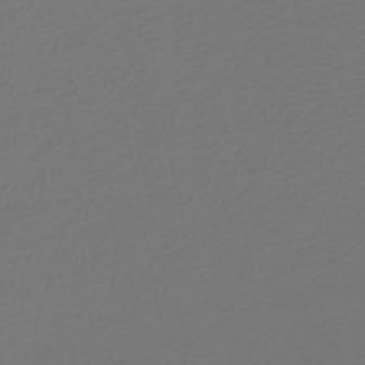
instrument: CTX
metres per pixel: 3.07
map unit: HNb
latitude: -47.5777
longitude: 57.1998
